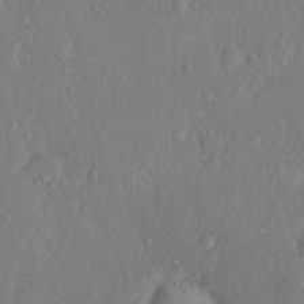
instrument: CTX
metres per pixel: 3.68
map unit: Hto
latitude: 14.2901
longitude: -29.5182
